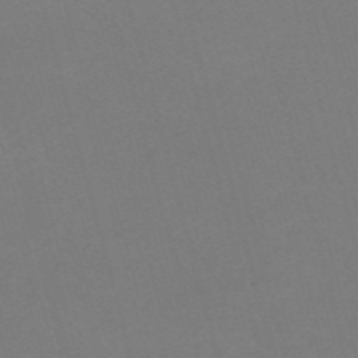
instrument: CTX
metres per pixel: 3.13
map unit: Nve
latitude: -58.6518
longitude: 58.2739
